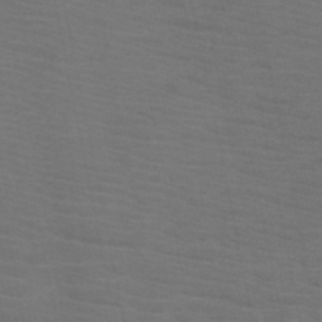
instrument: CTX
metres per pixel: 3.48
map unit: HNb
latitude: -46.2361
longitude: -47.1404
